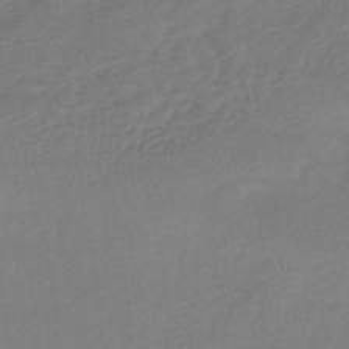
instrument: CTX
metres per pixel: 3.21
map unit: lHb
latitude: -42.3495
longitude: 66.5007
